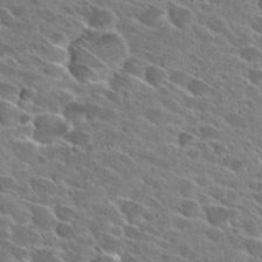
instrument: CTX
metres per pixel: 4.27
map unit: Hto
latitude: 28.8947
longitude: -43.0836
